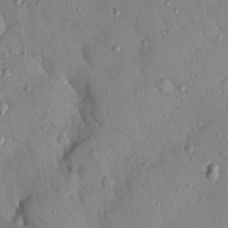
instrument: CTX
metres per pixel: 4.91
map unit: Nhu
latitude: 22.9703
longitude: -75.5182
